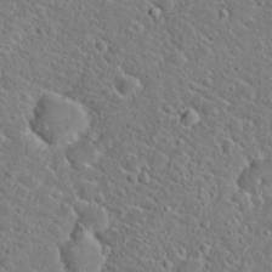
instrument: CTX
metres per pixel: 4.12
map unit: Hto
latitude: 20.8191
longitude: -45.0080
